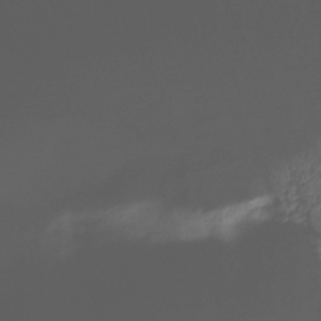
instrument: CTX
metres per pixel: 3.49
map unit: Hve
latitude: -30.9730
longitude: 90.0661
